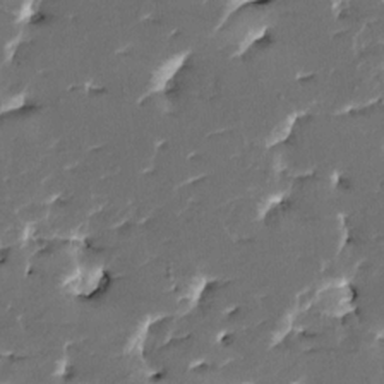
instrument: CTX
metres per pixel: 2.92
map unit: HNhu
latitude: 5.1403
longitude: -5.7450
